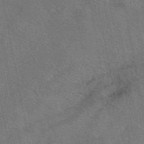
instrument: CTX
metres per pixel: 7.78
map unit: eAb
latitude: 50.6301
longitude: 110.2928
